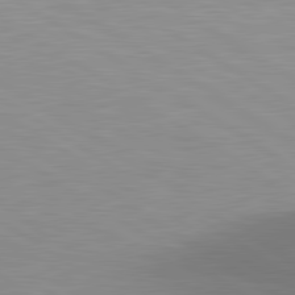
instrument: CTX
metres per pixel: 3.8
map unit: lApd
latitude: 81.1025
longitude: 161.4077
